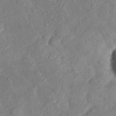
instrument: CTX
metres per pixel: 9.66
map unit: Nhu
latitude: -30.6707
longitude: -60.3845
